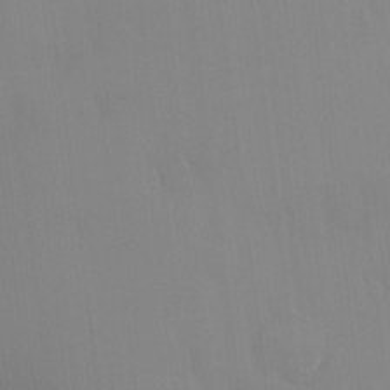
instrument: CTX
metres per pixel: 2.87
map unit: HNhu
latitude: 6.7435
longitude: 1.9179
